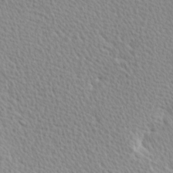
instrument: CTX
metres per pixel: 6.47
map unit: Hve
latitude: 2.2333
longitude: -121.8962
